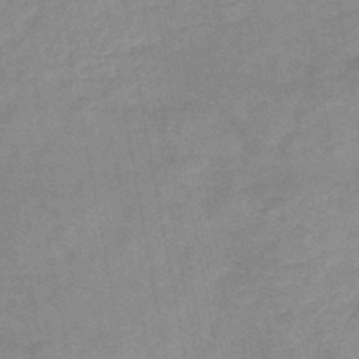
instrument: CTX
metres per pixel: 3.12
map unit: HNb
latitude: -46.3117
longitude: -37.5371
